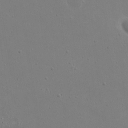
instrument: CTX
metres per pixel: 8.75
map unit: eHh
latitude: 18.8380
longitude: -72.1767
